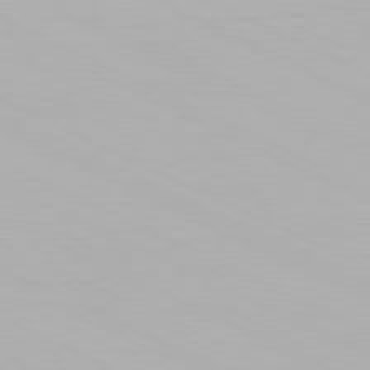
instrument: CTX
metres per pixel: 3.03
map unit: Hpe
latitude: -81.5021
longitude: 18.8597
